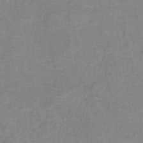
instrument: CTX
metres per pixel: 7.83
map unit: eHh
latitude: -42.4251
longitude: -33.6694
